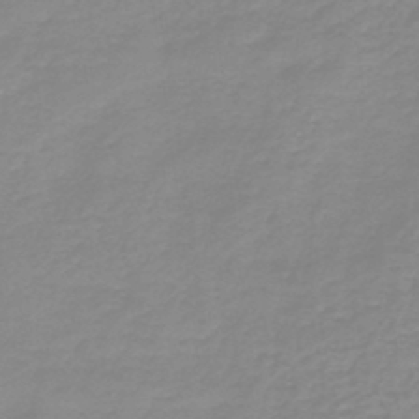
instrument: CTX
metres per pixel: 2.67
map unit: HNb
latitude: -44.6519
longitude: 53.2376
